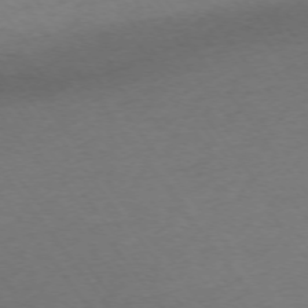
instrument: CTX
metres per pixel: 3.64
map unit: Ap
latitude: -74.8030
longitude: -67.4615
